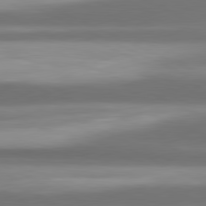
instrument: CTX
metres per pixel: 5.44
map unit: lApd
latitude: 80.9514
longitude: -143.1025
